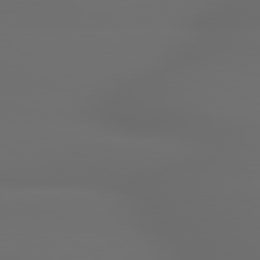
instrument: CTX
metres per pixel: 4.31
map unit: lApd
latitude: 79.3104
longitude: -163.4049
